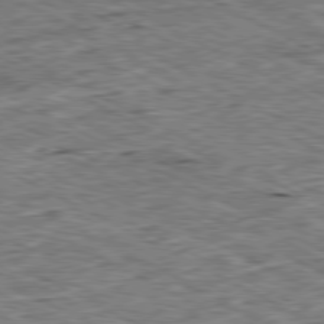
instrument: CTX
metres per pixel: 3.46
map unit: Ap
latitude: -80.5763
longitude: -84.5735
